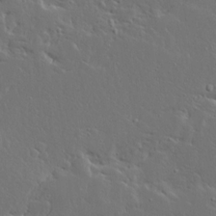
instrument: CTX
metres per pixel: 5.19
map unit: Ave
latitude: 13.8961
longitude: -137.5182
